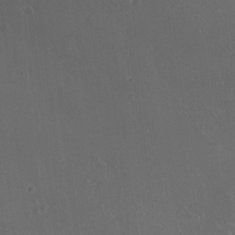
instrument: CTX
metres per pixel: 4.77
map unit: HNhu
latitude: 2.0444
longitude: 6.9919
